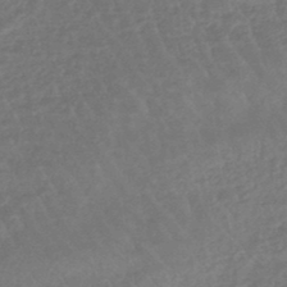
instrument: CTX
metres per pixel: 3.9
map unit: lHb
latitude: -44.8975
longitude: 79.8611
